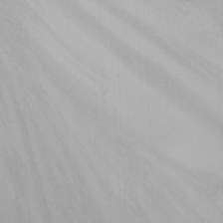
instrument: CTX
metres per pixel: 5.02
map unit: Nhu
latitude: 23.8205
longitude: -63.3860
